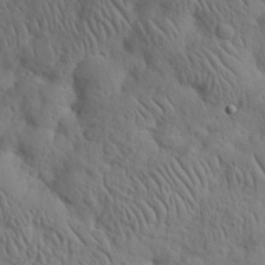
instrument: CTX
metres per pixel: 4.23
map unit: eHh
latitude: 30.0633
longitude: -73.0648
